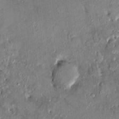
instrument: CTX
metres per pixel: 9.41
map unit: HNhu
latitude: 6.6490
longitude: 0.3873
